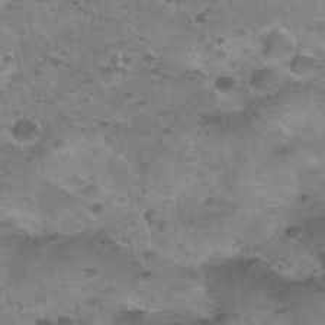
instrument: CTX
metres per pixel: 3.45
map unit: Nhu
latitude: 31.3482
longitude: -52.7624
